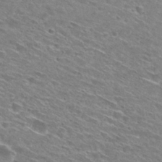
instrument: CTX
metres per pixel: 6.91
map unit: Hto
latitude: 29.8583
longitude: -47.3293
